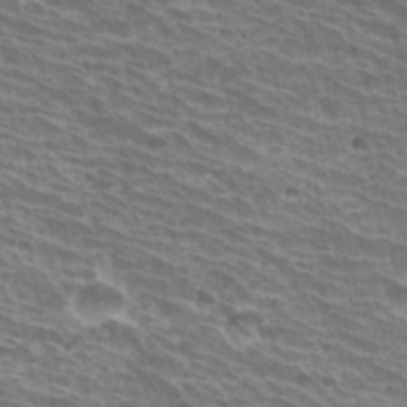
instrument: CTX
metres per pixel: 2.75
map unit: Hto
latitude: 31.2726
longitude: -41.8394
